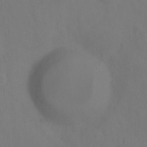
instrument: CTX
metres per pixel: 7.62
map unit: Hto
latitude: -0.2551
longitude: -33.8205
